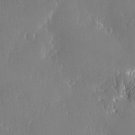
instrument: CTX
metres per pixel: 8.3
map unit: Nve
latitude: -8.0661
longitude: 173.3887
